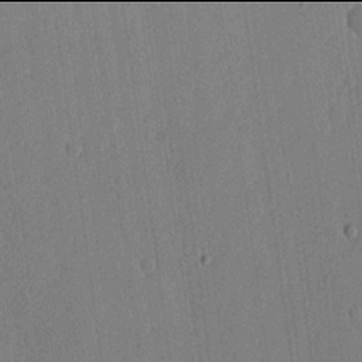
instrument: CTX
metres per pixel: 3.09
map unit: lHvf
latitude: 17.9906
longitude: -115.2159
